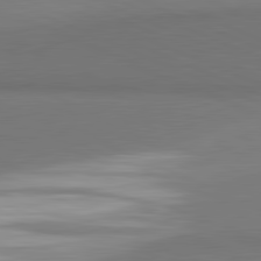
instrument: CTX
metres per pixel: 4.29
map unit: lApd
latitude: 81.8205
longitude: 163.5399
